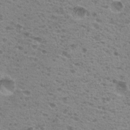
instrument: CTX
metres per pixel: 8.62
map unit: Nhu
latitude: 18.6679
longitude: -30.9892
